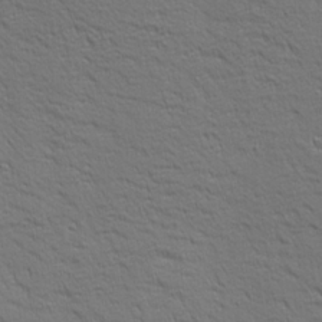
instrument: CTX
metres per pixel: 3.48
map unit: Ave
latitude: 22.7435
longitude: -135.7449
